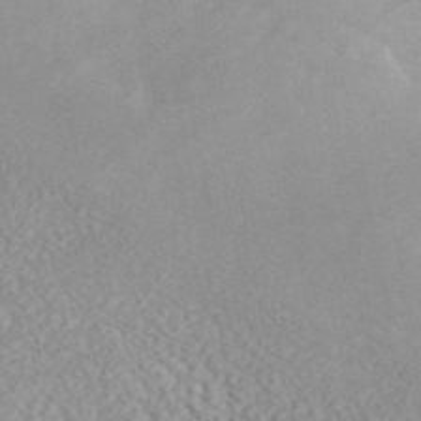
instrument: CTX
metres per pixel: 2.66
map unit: ANa
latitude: 45.8772
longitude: 24.4629
